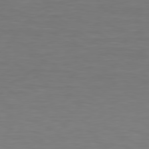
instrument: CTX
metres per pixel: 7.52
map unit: lApd
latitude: 79.1592
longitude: -90.7813
